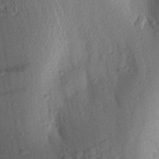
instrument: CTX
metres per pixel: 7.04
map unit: Aa
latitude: 24.8946
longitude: -149.1214
